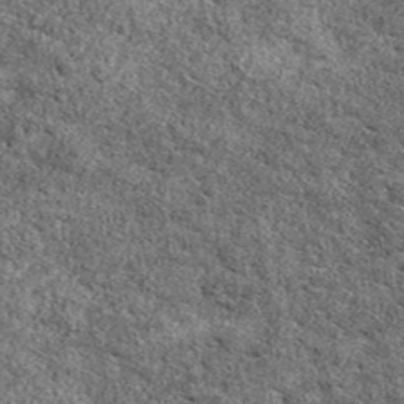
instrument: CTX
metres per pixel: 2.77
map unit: eAb
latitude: 39.0080
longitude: 106.1983
